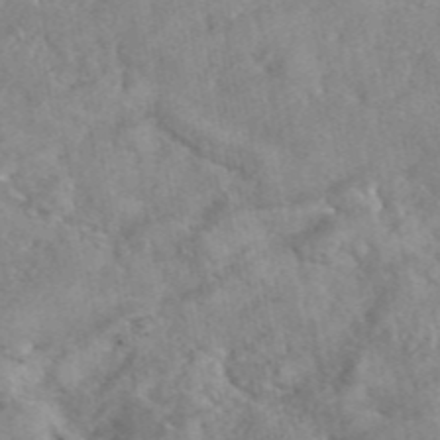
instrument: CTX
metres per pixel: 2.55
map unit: eAb
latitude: 45.8772
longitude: 127.7477
